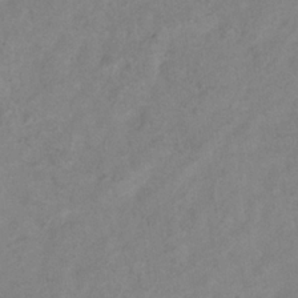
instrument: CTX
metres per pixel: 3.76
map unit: Hve
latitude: -33.9178
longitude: 89.7288
